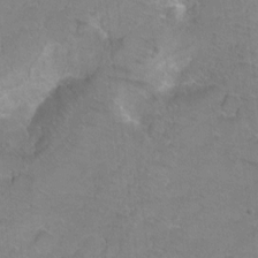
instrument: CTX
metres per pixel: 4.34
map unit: Hto
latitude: 2.2900
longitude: -32.8569
